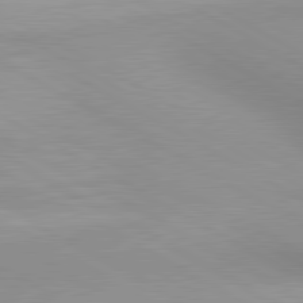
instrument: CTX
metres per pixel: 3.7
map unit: lApd
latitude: 80.7435
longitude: 135.8800
